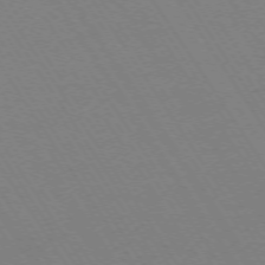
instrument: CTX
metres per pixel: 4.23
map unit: Ap
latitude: -73.6911
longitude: -71.4615
